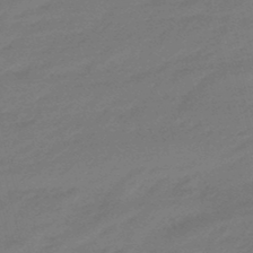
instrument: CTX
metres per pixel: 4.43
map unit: eHb
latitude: -47.4454
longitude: 87.1620
